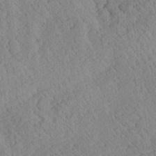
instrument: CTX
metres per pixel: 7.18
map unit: Aa
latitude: 24.5356
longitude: -133.9150
